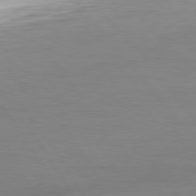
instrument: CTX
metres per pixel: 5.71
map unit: Ap
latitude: -76.6330
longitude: -73.4805
